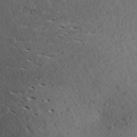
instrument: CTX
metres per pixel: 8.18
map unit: Aa
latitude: 30.2145
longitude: -145.0647
